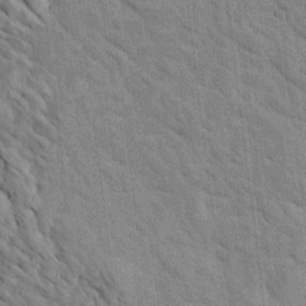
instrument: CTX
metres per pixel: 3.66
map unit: Htu
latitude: 1.4048
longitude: 143.1998
